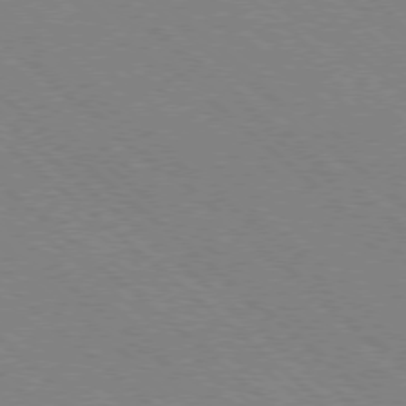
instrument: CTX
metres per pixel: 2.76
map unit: Ap
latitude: -78.4818
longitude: -65.5938
